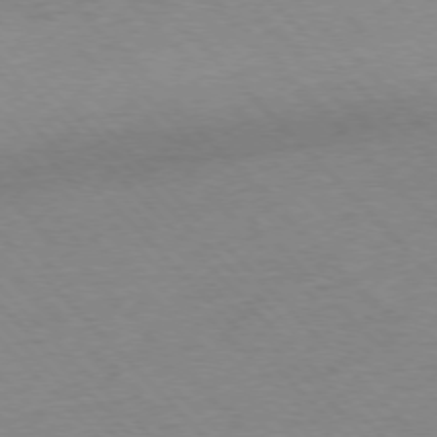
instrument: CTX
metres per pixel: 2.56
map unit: Hpe
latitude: -76.9353
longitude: -11.3860
